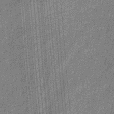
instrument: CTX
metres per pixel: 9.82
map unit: eHb
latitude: -32.4629
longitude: 73.7477
